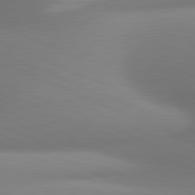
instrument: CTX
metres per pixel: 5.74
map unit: lApd
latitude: 81.3104
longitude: 142.1227
